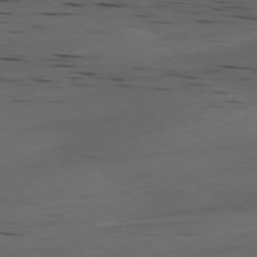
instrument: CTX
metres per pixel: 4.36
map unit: Ap
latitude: -77.6533
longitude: -72.3090
